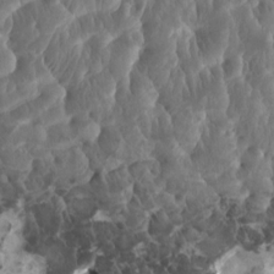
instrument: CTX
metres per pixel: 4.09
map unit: eHh
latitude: -1.2754
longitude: 14.6519
